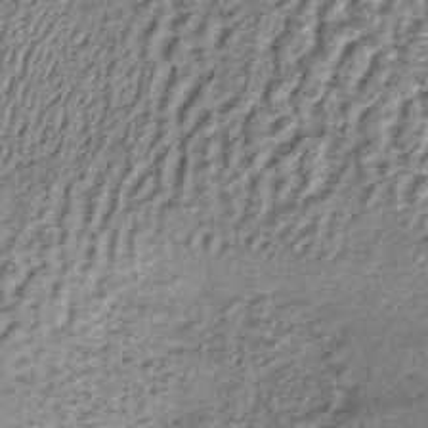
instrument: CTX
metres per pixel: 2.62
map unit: lHb
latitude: -37.5399
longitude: 65.0865
